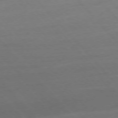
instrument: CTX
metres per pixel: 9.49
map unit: Ap
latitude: -76.9164
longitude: -61.6316
